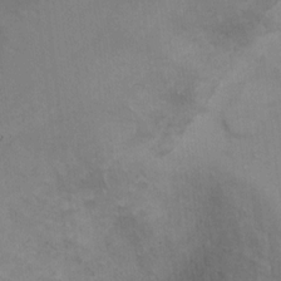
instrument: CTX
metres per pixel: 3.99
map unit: Ht
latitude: 7.9150
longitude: -37.5371
